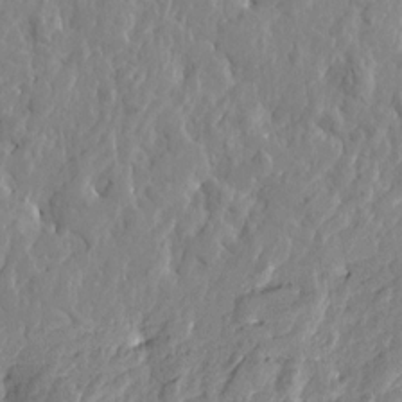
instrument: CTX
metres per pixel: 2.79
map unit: Htu
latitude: -2.5384
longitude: 179.6722
